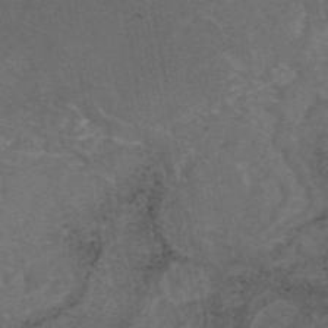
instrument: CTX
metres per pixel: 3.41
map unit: eAb
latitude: 45.2915
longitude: 115.9745
